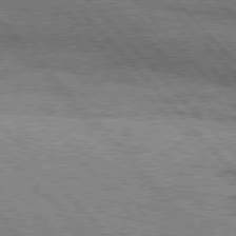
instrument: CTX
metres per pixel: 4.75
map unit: Hpe
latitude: 76.4223
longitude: -150.8569
